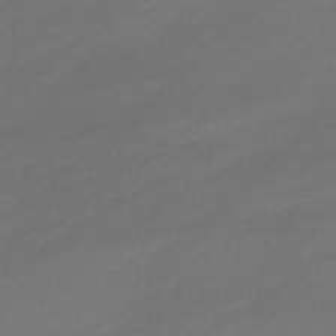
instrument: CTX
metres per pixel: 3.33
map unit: lHb
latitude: -39.1620
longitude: 70.4251
